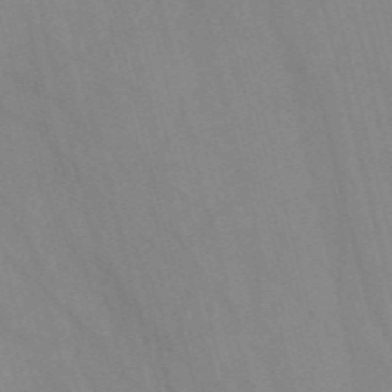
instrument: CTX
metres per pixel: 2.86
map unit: Nve
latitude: -57.6533
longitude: 63.6155
